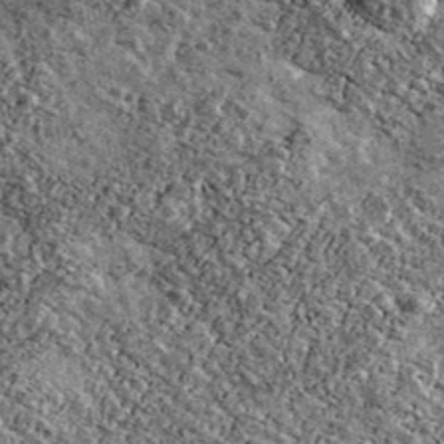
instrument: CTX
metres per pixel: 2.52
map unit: Ave
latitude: 40.8002
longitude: -107.9528
